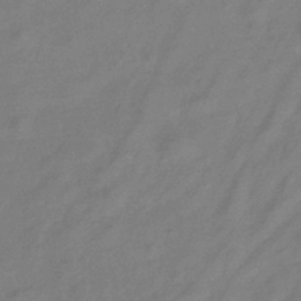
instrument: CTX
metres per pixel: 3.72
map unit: eHb
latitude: -33.4266
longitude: 74.8786
